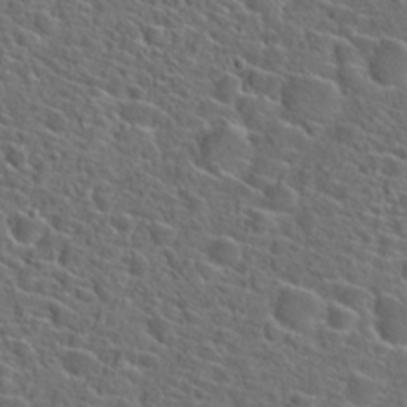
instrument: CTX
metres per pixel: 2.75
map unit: Hto
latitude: 23.8772
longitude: -45.4237
